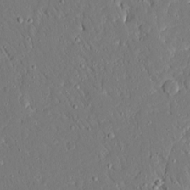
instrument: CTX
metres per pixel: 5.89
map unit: Ave
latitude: 15.3671
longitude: -140.4034
